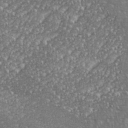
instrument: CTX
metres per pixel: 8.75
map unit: eHh
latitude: 35.9717
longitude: -132.8002
